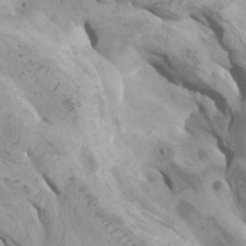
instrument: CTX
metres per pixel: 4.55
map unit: Htu
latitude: -6.3495
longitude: -75.8394
